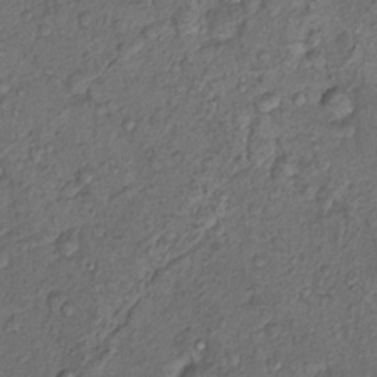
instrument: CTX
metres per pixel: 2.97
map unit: Hto
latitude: 14.0822
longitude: -29.6505
